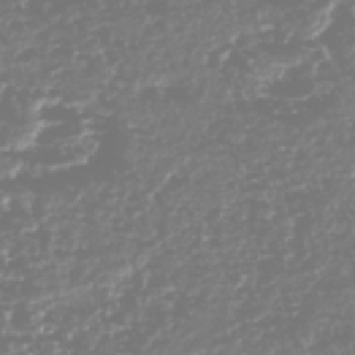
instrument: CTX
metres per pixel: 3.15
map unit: HNhu
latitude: -47.6722
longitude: 31.5210
